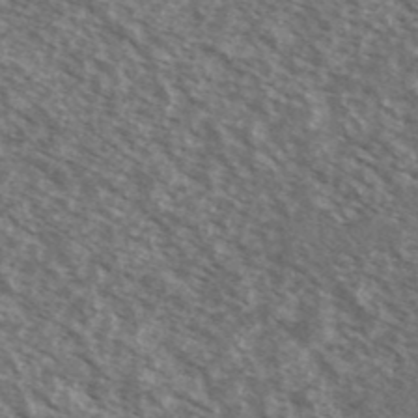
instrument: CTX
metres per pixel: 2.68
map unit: Ave
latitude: 38.7057
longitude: -111.0270
